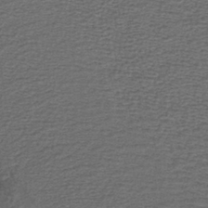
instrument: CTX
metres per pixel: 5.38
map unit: lHb
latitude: -40.7274
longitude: 62.5384
